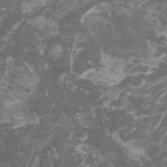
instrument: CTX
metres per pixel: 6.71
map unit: Nhu
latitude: -10.2928
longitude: -75.1403
